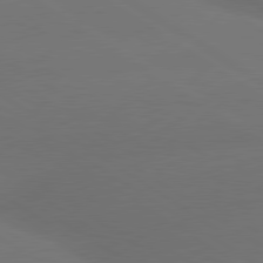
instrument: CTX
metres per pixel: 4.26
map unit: lApd
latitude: 79.9717
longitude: -151.7638
